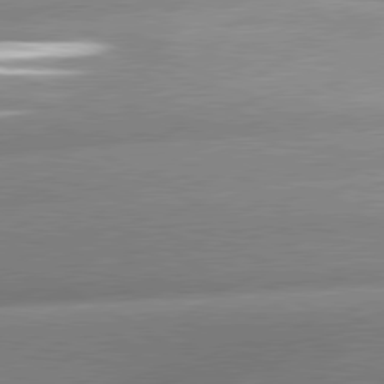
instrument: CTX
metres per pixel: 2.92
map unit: lApd
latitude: 80.5735
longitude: -157.9339
